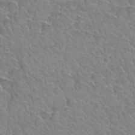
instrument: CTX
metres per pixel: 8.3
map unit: Hto
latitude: 35.9150
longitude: -44.4034
